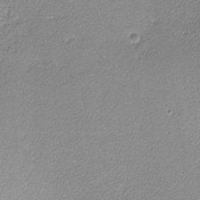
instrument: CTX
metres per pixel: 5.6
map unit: lHvf
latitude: -12.5952
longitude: -102.3656
